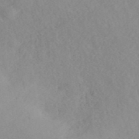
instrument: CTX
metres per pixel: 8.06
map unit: ANa
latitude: 42.8947
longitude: 27.2942
